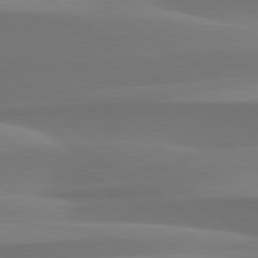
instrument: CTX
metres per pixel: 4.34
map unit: lApd
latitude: 79.7072
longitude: -95.4049
